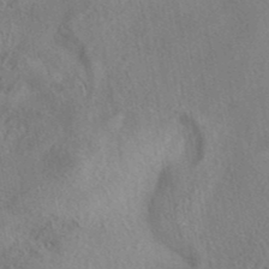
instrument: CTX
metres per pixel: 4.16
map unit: eAb
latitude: 41.1025
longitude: 104.1039
